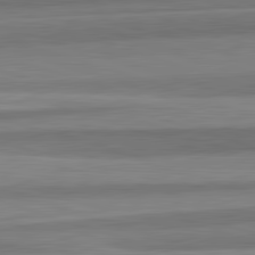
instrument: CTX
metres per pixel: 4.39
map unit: lApd
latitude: 82.6868
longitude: 178.0661
